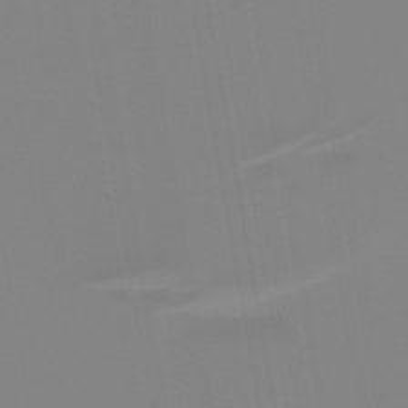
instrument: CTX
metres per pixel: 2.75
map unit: lHb
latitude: -49.0109
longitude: 74.5385
